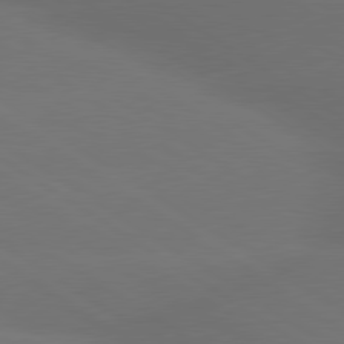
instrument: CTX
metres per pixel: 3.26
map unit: lApd
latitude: 79.9339
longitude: -151.8205
